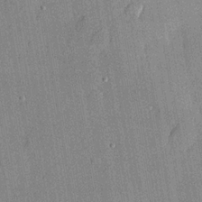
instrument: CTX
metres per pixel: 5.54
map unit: lHvf
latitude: 21.0648
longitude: 145.0487
